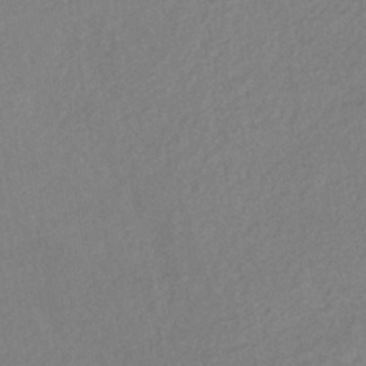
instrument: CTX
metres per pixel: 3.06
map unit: lHb
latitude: -39.0487
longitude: 68.9541
